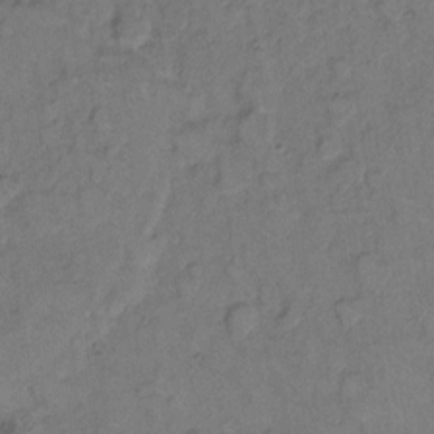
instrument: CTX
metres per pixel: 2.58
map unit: eHh
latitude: 9.1214
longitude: -62.1011
